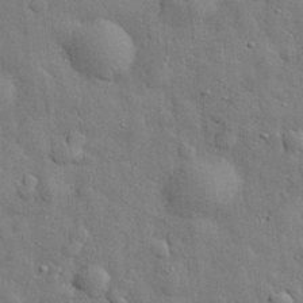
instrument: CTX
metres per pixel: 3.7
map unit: eHh
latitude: 29.5560
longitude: -75.6694
